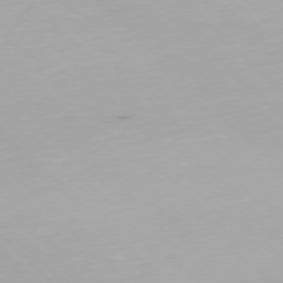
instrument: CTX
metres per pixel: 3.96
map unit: Ap
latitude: -77.2754
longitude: -82.1199
